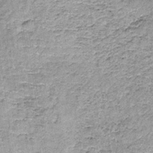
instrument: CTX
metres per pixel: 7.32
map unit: lHb
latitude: -36.1983
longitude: 65.1054
